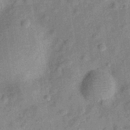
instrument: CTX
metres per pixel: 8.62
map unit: Hve
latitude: -29.3132
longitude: 94.0094
